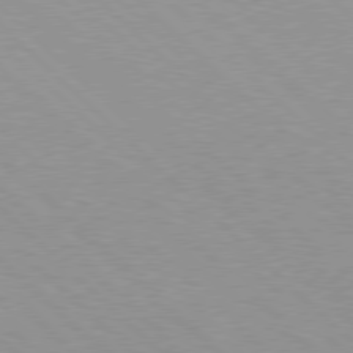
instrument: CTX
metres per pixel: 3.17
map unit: Hpe
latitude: 77.6127
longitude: -153.2726
